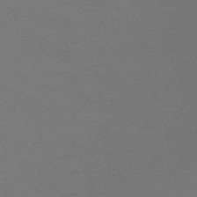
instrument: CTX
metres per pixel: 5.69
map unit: eHb
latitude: -45.9745
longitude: 84.5384
